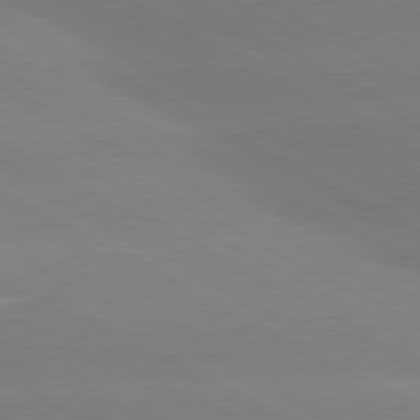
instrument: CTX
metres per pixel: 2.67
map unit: lApd
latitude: 80.9136
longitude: -153.3293
